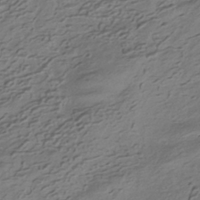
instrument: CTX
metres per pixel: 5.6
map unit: HNhu
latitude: -41.8044
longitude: 99.0675
